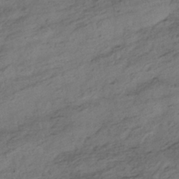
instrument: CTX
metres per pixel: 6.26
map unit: HNhu
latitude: -42.5573
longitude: 105.4643
